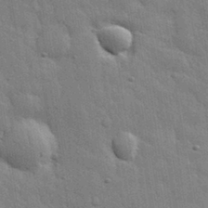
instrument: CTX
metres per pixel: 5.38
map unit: eHh
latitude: 31.3860
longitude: -78.8758
